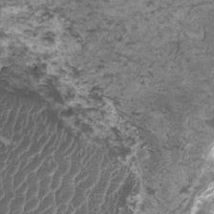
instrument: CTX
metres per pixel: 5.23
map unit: HNhu
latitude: 2.2711
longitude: -0.8191
